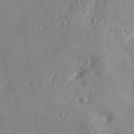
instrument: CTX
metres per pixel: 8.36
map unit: Ave
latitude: 18.6490
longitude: -131.4994
